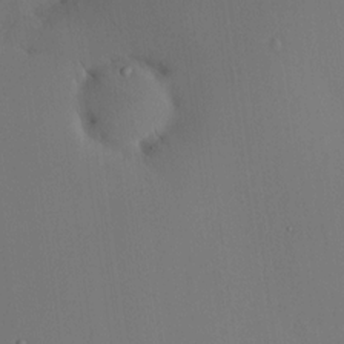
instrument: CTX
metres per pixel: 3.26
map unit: HNhu
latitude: 8.9325
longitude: 14.4251
